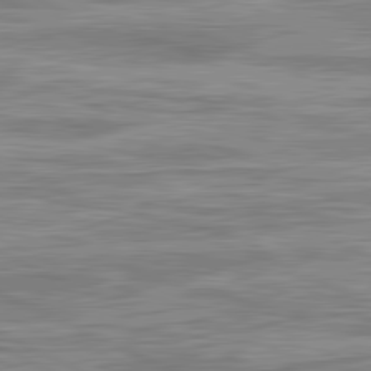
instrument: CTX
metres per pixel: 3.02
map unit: lApd
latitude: 81.6316
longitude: -167.3292
